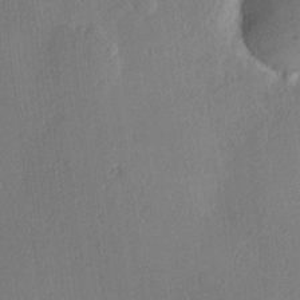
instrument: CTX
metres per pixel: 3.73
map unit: Hve
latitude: 17.9339
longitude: 150.5574
